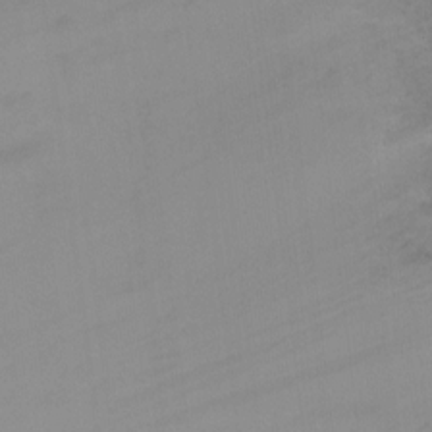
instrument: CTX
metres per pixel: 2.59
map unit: Ht
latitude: -8.8597
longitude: -36.8947
